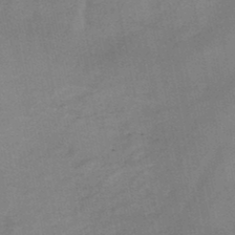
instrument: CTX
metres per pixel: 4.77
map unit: HNb
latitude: -45.3132
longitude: -36.2145
